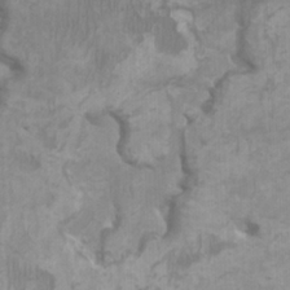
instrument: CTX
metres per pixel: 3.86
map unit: HNhu
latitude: 2.2711
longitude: -2.3467
